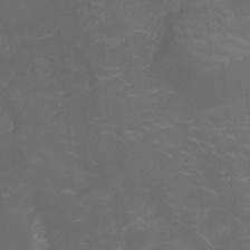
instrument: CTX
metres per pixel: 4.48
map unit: Ht
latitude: -4.6707
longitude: -18.0633
